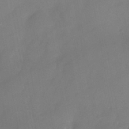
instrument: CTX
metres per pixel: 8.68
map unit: Nhu
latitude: -25.8800
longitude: -69.8772
